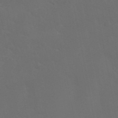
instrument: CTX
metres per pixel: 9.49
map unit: Nhu
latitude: 27.6694
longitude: -61.7071
